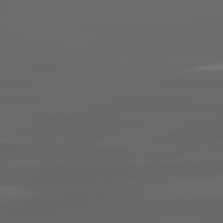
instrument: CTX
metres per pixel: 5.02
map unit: lApd
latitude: 80.2711
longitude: -92.1200
